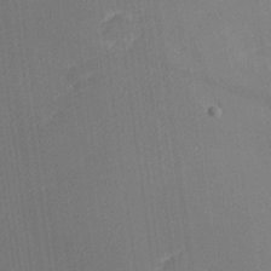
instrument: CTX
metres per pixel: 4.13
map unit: lHvf
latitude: 25.3103
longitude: 141.5210
